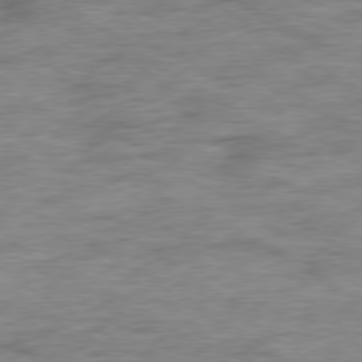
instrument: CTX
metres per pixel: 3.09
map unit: Ap
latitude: -79.8422
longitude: -48.4790
